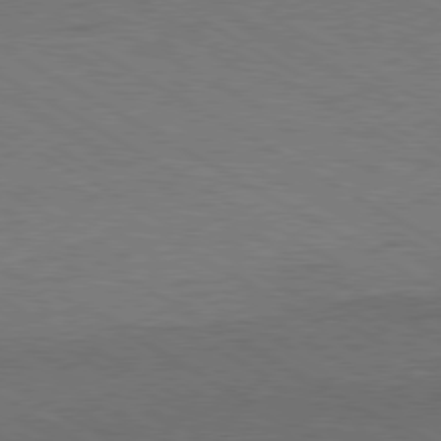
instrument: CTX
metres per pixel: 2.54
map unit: Hpe
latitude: -80.6708
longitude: 19.9367
